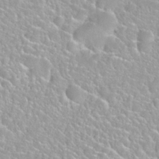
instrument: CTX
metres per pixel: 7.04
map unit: Nhu
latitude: 27.9150
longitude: -51.7449
